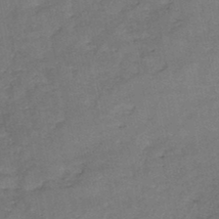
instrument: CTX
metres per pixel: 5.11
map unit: HNb
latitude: -45.7100
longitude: -36.1578
